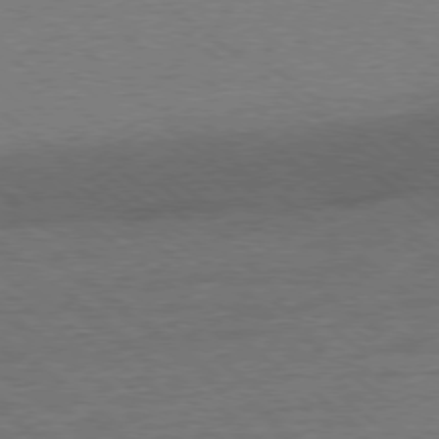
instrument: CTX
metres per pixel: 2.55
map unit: Ap
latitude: -78.8030
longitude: -100.9703
